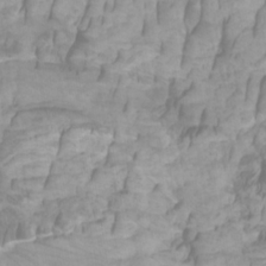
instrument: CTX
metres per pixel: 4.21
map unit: Htu
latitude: -5.6344
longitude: -76.1766
